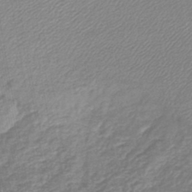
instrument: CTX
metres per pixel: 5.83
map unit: lHb
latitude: -44.1039
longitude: 61.9178
